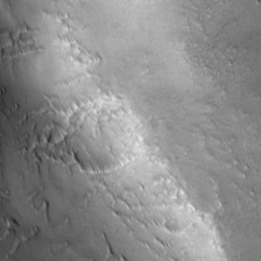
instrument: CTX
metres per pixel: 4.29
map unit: Ave
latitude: -7.5399
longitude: -121.5938
